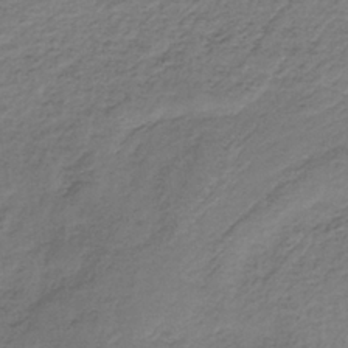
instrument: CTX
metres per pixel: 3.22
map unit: lHb
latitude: -35.4643
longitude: 61.7100
